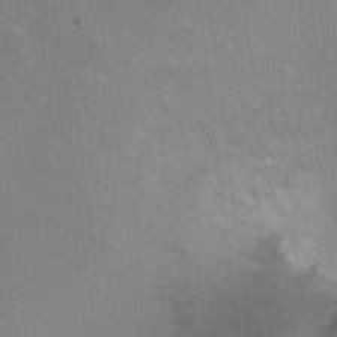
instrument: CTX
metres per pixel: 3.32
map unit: Ht
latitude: -5.7855
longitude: -36.8380
